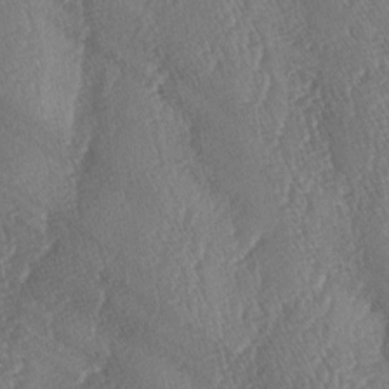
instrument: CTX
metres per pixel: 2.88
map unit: lAa
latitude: -6.1605
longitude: -130.3279
